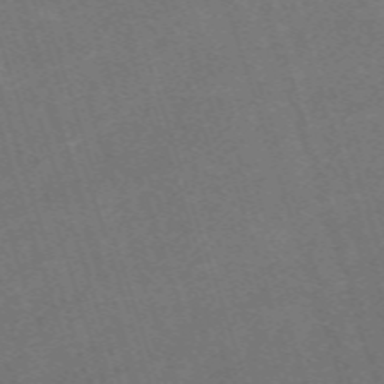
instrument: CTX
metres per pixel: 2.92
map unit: eHh
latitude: -63.5399
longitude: 49.8045
